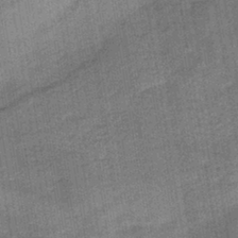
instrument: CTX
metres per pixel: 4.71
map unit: lHb
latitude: -40.0850
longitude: 74.7652
